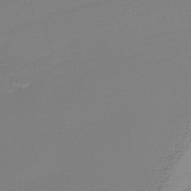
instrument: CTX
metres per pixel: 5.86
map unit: lHb
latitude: -38.5763
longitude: 70.3117
